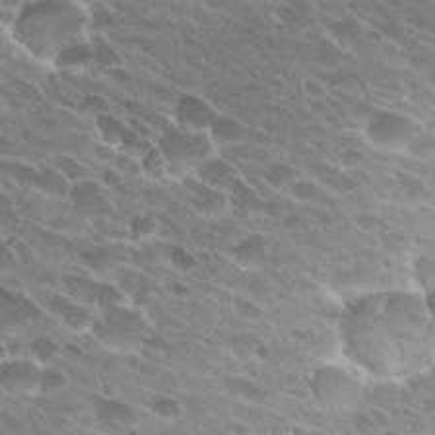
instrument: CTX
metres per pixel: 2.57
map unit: Hto
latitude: 27.8395
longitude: -42.2712
